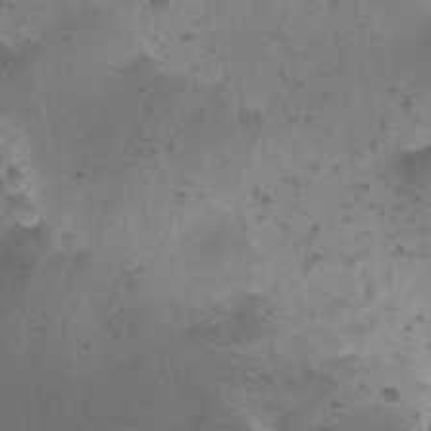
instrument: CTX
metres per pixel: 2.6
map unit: Nhu
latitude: 22.5357
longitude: -71.1970
